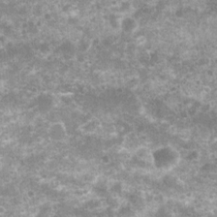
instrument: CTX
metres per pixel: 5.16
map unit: Nhu
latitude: 7.2726
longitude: -20.4034
